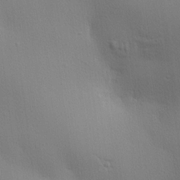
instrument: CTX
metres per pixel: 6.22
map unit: lHvf
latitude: 22.2145
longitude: 141.3132
